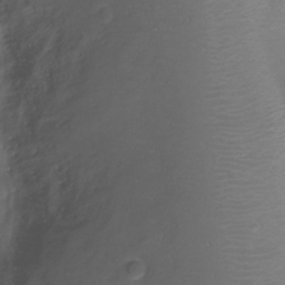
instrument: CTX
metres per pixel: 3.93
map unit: Ht
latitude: -1.1809
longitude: -18.5923
